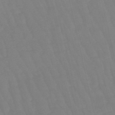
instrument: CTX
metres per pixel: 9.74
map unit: lHb
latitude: -49.4455
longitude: 76.5763
